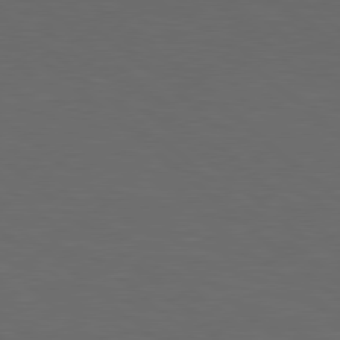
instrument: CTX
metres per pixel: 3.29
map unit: lApd
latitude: 78.5357
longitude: -176.3278
